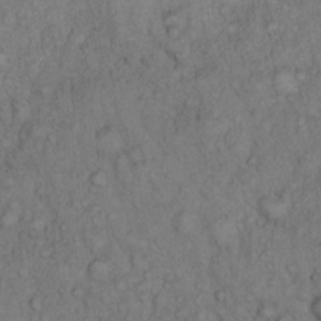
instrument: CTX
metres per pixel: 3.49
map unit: Hto
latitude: 12.1389
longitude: -57.5749
